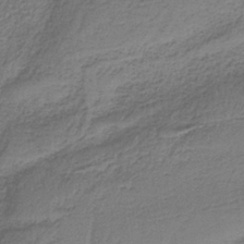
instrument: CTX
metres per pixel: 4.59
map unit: HNb
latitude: -36.7841
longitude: 57.1809
